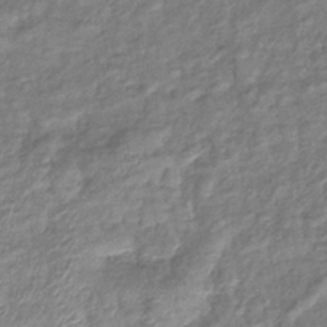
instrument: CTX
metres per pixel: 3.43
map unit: eHb
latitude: -39.2565
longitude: 78.7274
